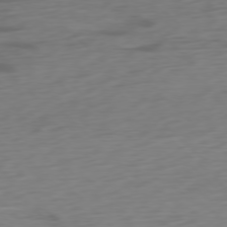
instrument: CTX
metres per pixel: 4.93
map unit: Ap
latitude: -77.6911
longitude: -78.1767
